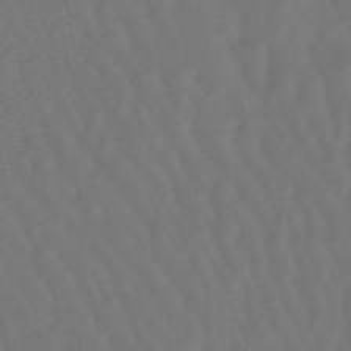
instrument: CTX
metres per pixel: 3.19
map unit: lHb
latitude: -47.7288
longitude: 79.0675
